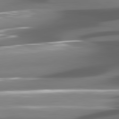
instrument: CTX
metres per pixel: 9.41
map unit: lApd
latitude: 81.3482
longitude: -144.8380
